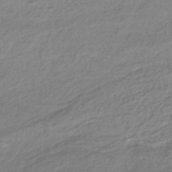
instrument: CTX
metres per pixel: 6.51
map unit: lHb
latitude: -41.3321
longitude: 70.1228
